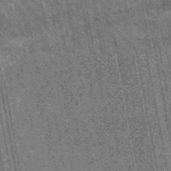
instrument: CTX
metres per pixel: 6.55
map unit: lHb
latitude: -48.0094
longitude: 73.8611
